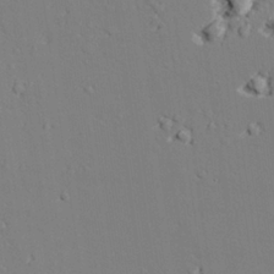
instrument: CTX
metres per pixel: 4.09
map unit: lAvf
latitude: 26.9892
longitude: -109.0269
